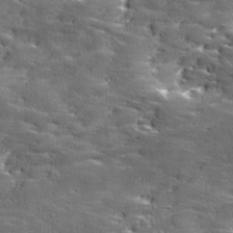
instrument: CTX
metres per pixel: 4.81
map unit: Ave
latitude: 18.0633
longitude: -136.8002
